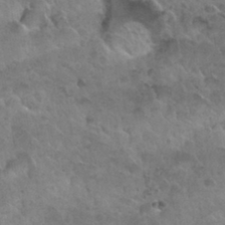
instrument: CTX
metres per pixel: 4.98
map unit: Nhu
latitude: 30.3090
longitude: -54.1767
